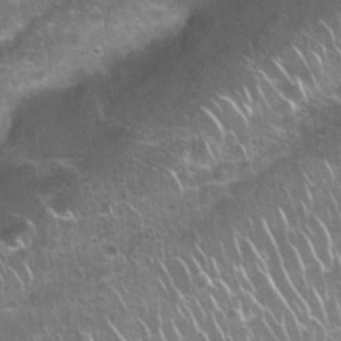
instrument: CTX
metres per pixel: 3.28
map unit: Nhu
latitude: 27.5182
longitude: -61.4993
